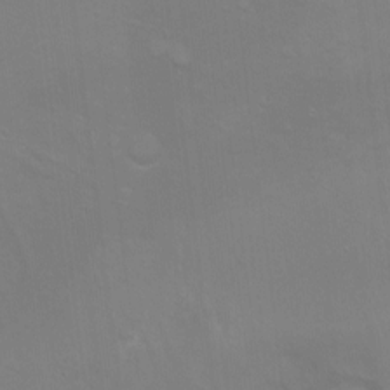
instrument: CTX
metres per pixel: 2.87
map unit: Hto
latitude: -7.4076
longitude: -51.2537
